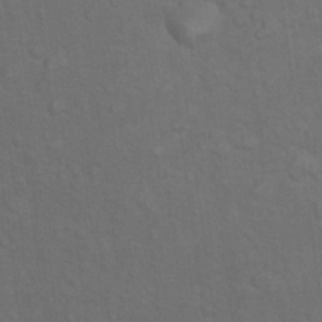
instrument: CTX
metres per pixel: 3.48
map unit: Nhu
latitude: 10.2334
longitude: -25.7071
